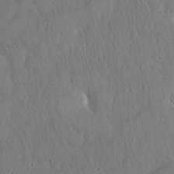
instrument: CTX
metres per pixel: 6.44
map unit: Hto
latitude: 17.9339
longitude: -59.5182
